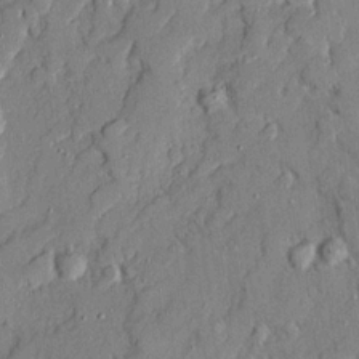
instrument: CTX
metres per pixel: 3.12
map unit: Ave
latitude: 21.4994
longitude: -129.5371
